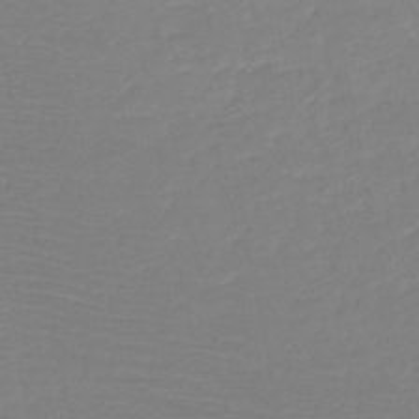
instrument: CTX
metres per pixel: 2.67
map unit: HNb
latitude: -49.5588
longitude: -44.2900
